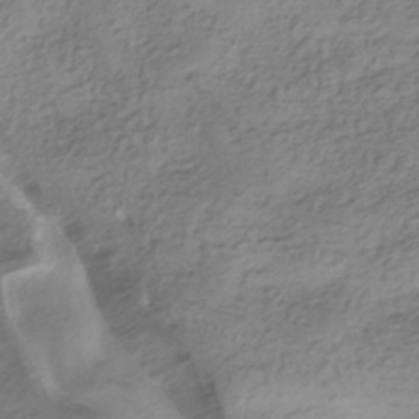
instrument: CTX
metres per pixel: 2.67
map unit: HNhu
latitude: -41.5210
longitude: 100.1605
